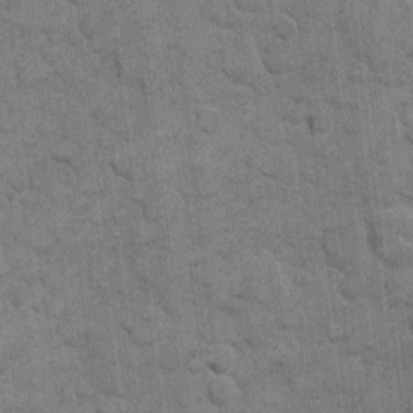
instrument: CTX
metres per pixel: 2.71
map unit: eHh
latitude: 11.1781
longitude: -65.1592
